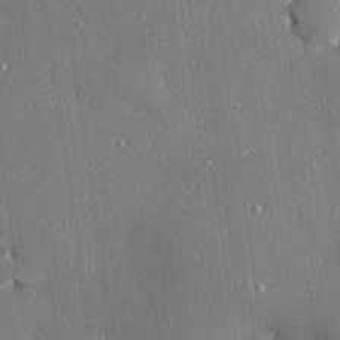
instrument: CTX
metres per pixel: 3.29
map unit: Hve
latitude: 27.6316
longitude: -90.4601
